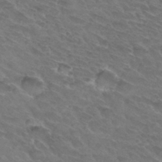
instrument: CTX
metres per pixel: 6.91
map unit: Hto
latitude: 32.4223
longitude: -45.8205
